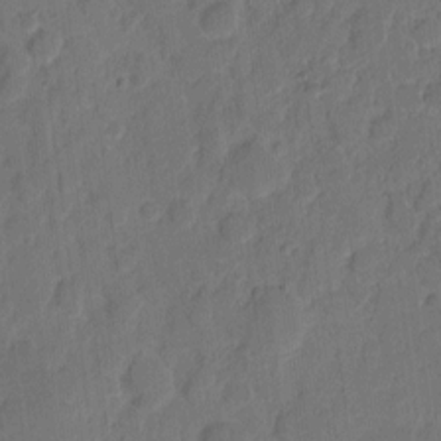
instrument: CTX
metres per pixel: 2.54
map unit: eHh
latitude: 8.8569
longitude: -65.2915
